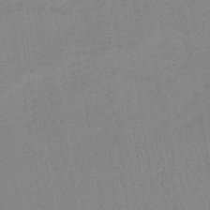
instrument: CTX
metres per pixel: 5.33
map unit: lHb
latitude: -40.1039
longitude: 67.8611
